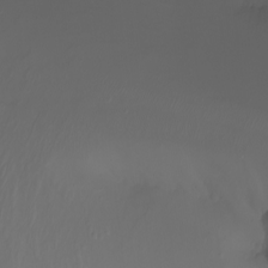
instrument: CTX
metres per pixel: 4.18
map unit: Nhu
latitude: -7.2187
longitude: -80.8758
